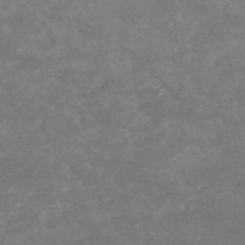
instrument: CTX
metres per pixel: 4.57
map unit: HNb
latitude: -54.2551
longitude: -35.9717
